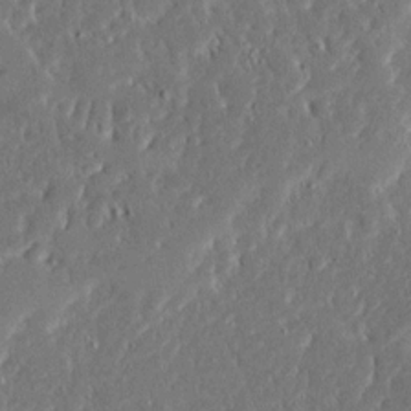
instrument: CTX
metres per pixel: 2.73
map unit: Ave
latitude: 16.8002
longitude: -140.5734
